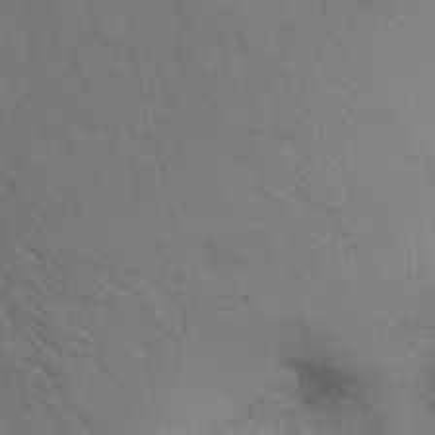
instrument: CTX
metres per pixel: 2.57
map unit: Nhu
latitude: 27.5182
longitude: -69.5938
